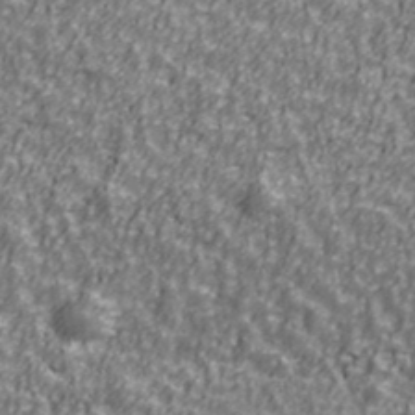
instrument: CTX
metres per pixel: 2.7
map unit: Ave
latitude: 41.8583
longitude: -113.2915
